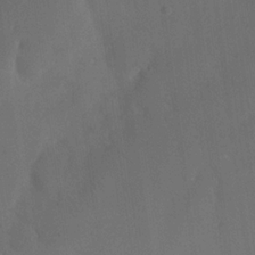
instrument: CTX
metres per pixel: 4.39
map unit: eHh
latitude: 18.6868
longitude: -65.9906
